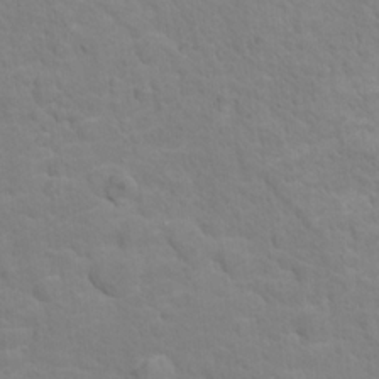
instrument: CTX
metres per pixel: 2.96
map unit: Nhu
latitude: 16.9514
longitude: -33.2915
